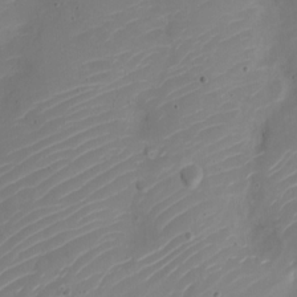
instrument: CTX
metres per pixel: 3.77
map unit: Nve
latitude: -21.4265
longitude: 106.2740
